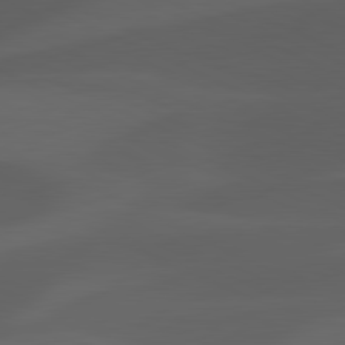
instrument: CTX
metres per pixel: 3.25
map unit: lApd
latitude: 81.3671
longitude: 122.9353
